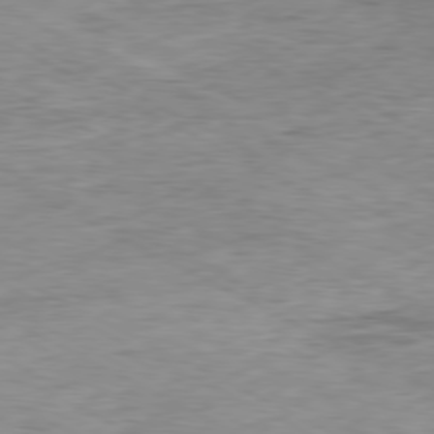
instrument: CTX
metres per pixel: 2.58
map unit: Ap
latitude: -80.1228
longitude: -75.7261
